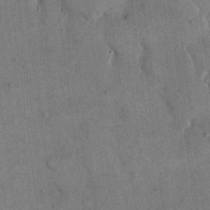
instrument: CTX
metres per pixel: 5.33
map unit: eHh
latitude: 15.4805
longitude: -68.1956
